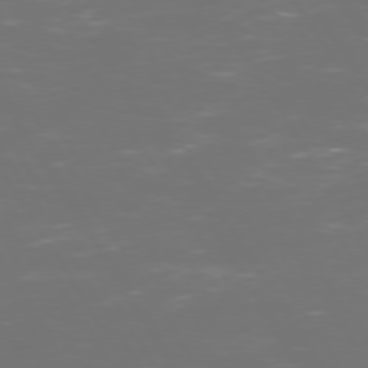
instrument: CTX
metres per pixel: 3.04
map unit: Hpe
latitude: 72.6113
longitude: -126.8380
